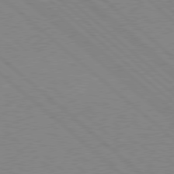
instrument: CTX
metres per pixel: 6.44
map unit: Hpe
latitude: 78.0822
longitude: -123.3482
